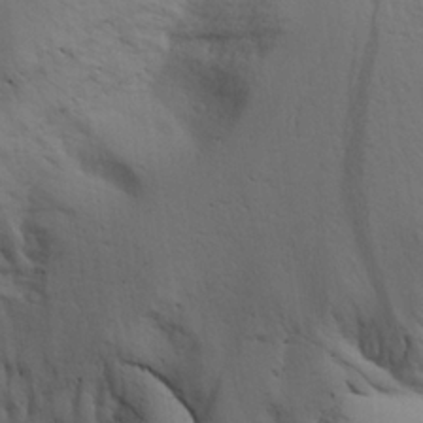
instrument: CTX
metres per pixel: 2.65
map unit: Aa
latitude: 25.3103
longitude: -131.9151
